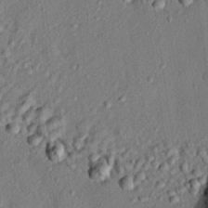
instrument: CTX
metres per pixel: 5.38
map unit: eHh
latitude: 25.0269
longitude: -78.4790
